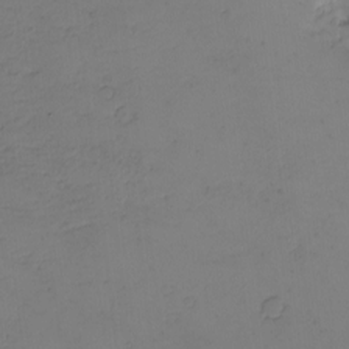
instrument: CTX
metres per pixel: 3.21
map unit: eHh
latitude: -2.4440
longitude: -73.9528
